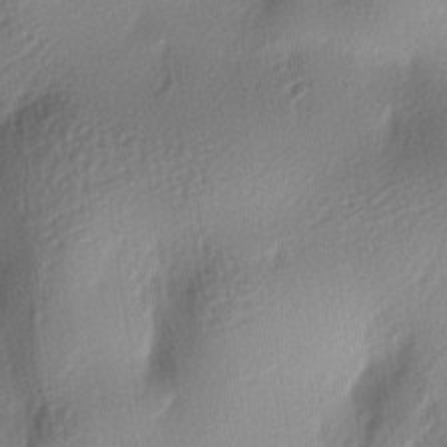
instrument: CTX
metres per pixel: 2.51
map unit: lAa
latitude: -6.0472
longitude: -123.7261
